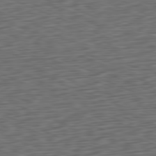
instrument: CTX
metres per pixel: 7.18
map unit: Ap
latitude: -81.3699
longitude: -58.7246
